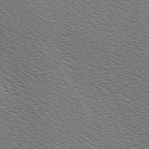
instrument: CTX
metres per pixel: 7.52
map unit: Hve
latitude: 3.0836
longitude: -125.3481
